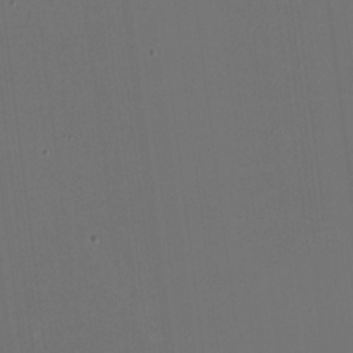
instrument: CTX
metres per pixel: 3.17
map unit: HNhu
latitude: -2.0472
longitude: -6.2900
